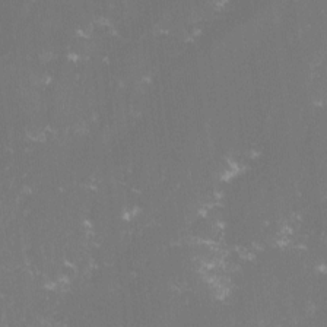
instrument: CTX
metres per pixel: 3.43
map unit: lHvf
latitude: -14.4818
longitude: -101.2537
